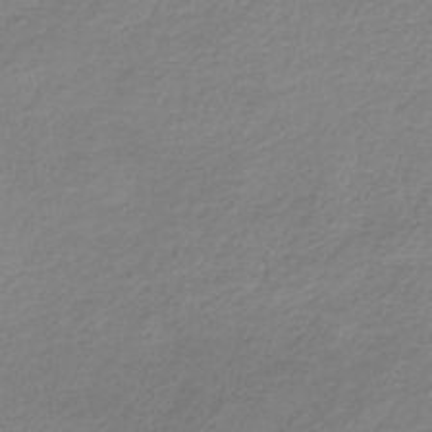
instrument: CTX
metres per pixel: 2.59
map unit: HNb
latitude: -33.6911
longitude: 53.5399
